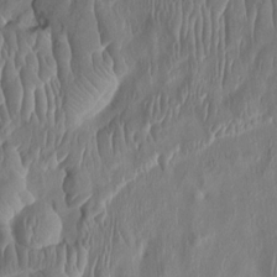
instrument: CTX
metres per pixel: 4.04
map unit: HNhu
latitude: 5.5749
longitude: -5.2726
